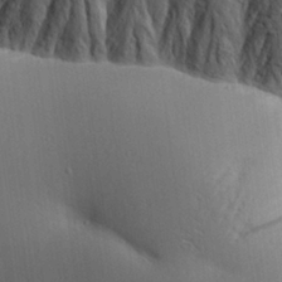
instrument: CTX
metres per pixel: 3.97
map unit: Aa
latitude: 26.1389
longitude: -137.1592
